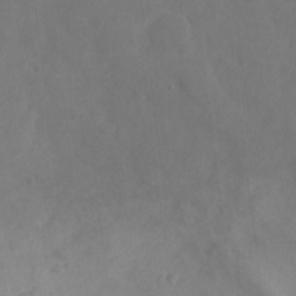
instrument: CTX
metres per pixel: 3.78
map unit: Nhu
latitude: 10.6302
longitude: -27.6127
